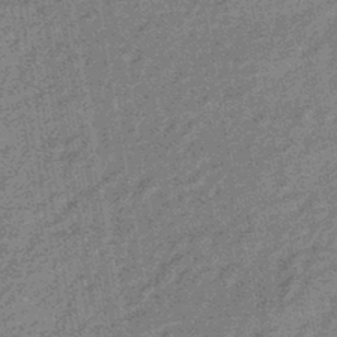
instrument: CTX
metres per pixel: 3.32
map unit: eHb
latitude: -43.9745
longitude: 88.4251
